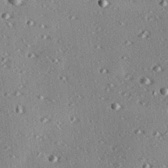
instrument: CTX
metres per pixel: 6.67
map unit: eHh
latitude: 22.2522
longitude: -90.0822
